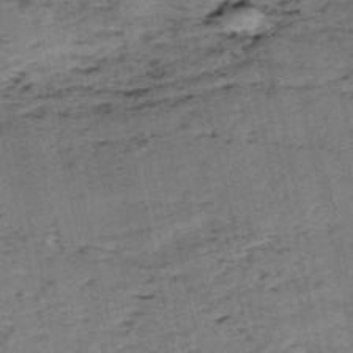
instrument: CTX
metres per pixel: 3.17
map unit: HNb
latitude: -54.3306
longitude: -47.1970
